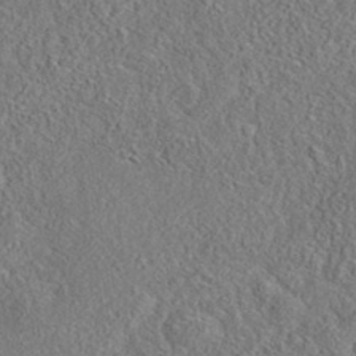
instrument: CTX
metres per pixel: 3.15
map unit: eAb
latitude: 35.7449
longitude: 111.4454
